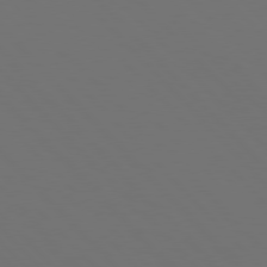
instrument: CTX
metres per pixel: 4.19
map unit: Hpe
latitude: 76.9324
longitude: -169.2348
